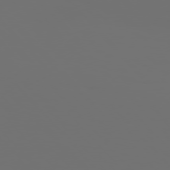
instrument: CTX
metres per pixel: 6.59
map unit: Hpe
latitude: 76.3845
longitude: -142.1011
